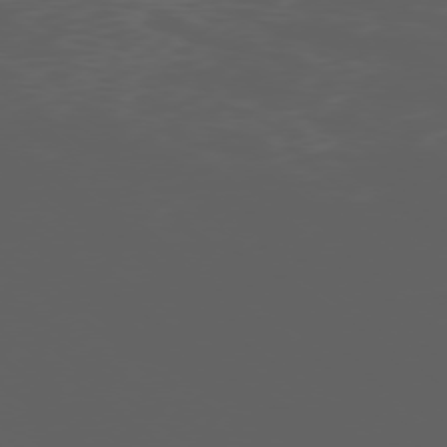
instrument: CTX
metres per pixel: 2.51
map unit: Ap
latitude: -77.4643
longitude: -75.6127
